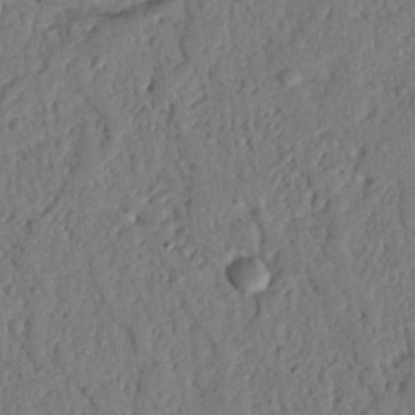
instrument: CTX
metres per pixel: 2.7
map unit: Nhu
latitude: 19.6882
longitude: -78.2712
